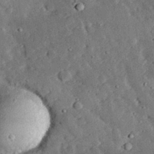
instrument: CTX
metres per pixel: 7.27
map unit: lHvf
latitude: 32.5924
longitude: -83.4615
